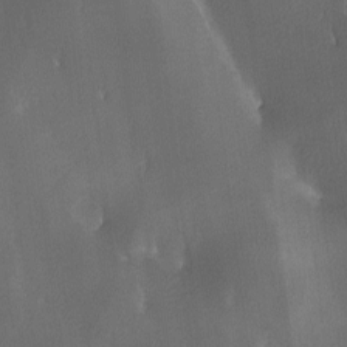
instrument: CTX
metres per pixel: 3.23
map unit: Ave
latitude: -7.1431
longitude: -122.1578
